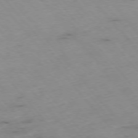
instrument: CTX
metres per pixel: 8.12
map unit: Hpe
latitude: -76.4440
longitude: -18.3089
